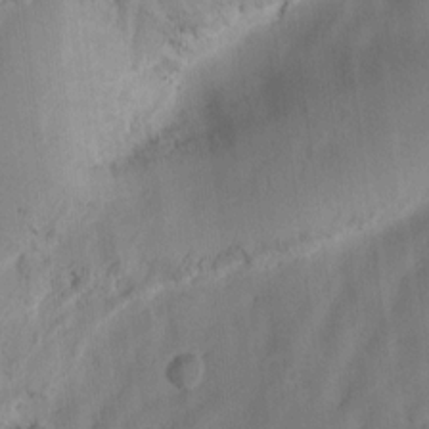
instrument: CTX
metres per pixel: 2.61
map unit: Ht
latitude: 10.2523
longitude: -74.7057
